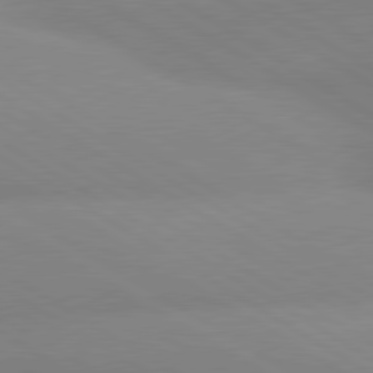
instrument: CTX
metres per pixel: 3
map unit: lApd
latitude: 80.2522
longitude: -152.3090
